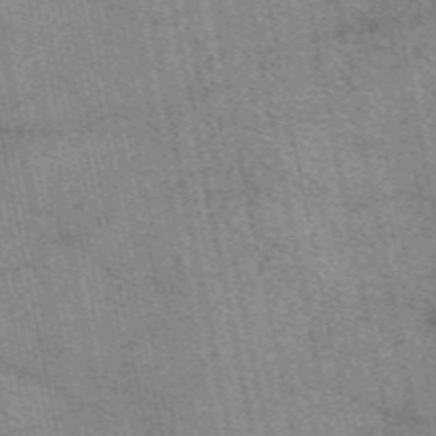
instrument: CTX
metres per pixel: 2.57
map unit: eAb
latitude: 50.3089
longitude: 114.8786
